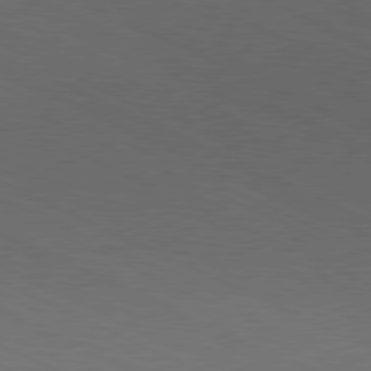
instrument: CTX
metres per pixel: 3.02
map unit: Hpe
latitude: -81.5777
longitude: 15.1054
